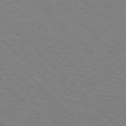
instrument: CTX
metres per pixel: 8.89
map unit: Hpe
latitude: 77.0647
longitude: -151.6505
